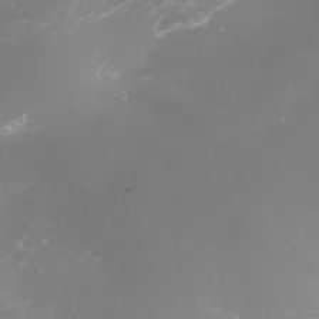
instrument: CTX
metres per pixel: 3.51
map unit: Nhe
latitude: -35.5399
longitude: -91.1970
